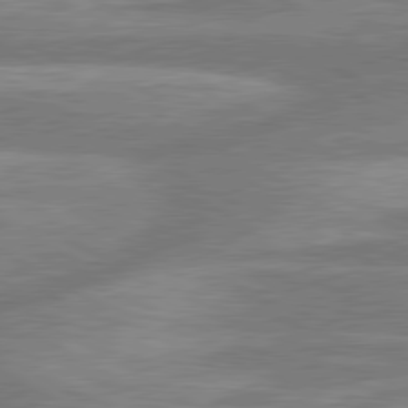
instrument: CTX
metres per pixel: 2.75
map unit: lApd
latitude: 80.3845
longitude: -166.1011
